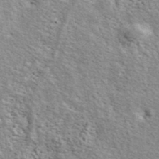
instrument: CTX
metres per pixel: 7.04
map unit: ANa
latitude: 42.7813
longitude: -88.0444
